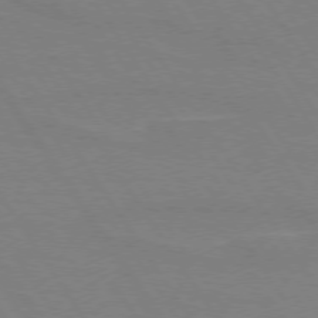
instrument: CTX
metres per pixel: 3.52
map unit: lApd
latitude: 73.9906
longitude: -56.5167
